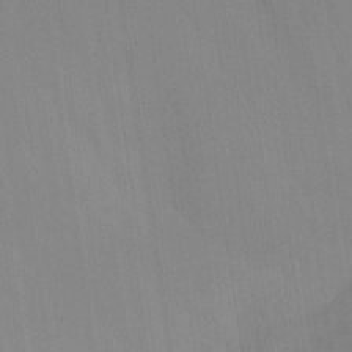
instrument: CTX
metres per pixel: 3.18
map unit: Ave
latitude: 21.4049
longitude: -138.1767
